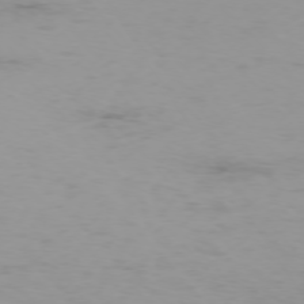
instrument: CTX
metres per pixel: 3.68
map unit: Ap
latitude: -75.9556
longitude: -83.0080
